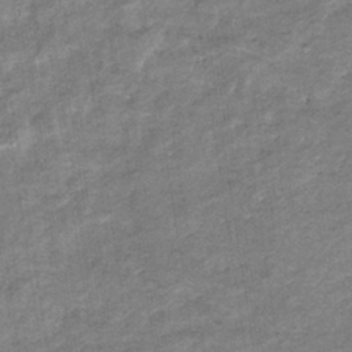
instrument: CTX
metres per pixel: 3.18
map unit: eHb
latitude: -37.2753
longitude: 77.4076
